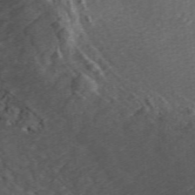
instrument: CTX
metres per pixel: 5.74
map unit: ANa
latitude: 44.8191
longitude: 25.8044
